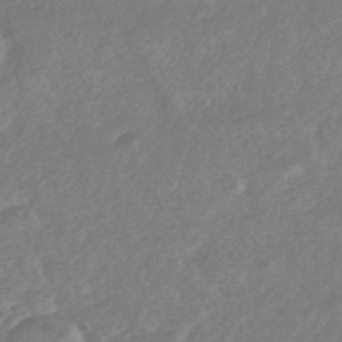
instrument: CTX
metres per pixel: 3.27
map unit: HNhu
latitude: -45.4832
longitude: 92.6141
